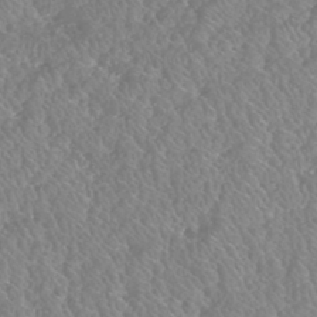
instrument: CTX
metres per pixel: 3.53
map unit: HNhu
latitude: -46.8597
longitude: 29.8233
